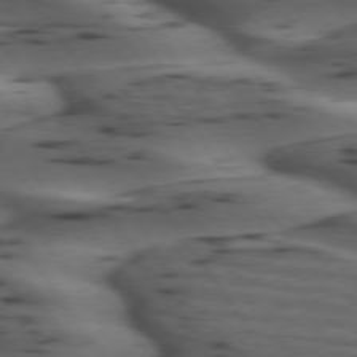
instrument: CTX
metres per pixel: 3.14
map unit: lApd
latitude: 74.8569
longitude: -70.4223
